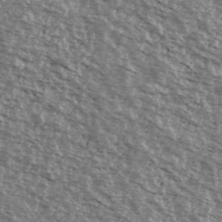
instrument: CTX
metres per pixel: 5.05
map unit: Ave
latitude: 39.9150
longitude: -108.4790
